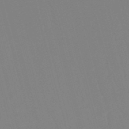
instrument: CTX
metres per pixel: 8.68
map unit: eHb
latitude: -50.5574
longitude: 75.4077
